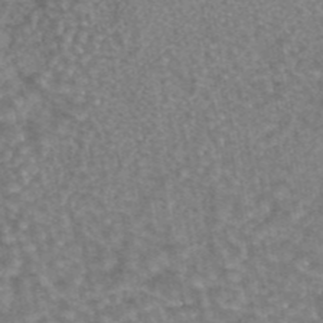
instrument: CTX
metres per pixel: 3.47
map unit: eAb
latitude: 44.4223
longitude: 106.4251
